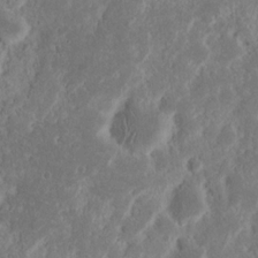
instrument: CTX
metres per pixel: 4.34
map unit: Nhu
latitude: 15.3671
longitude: -73.9528
